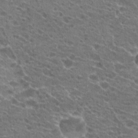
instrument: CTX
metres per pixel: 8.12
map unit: Hto
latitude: 21.5560
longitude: -39.8583
